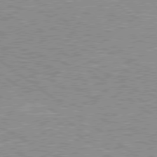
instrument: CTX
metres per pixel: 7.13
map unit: Hpe
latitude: 78.7813
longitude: -171.5749
